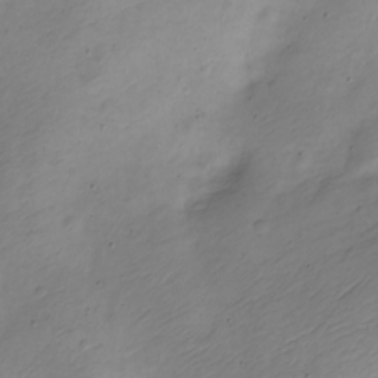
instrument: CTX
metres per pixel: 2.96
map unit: Nve
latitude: -23.1242
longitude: 106.6519
